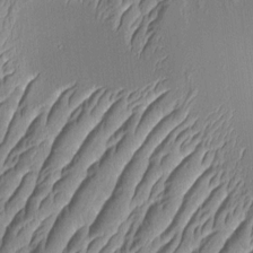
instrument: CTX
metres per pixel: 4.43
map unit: Aa
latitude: 9.2159
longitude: -131.6694
